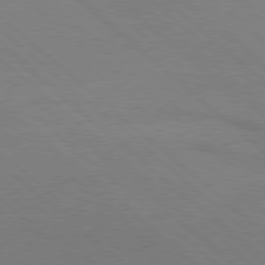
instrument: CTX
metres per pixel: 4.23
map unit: Ap
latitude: -80.1417
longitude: -54.4412
